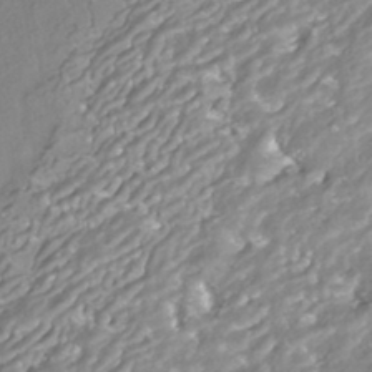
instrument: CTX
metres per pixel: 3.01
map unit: HNhu
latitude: -41.4454
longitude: 103.6155
